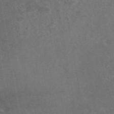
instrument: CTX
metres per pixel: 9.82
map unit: eAb
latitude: 45.2159
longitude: 115.5210
